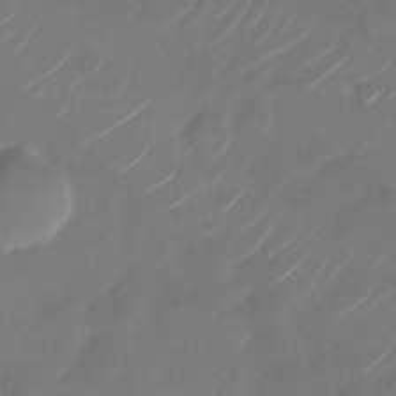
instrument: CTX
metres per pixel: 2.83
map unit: Nhu
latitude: -28.5952
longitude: -71.6127
